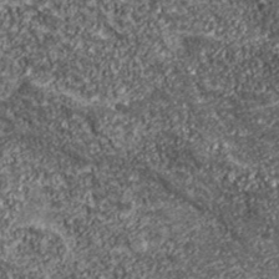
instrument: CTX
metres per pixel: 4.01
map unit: eHh
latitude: 43.2726
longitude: -89.2348
